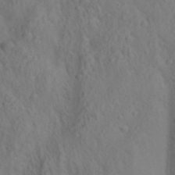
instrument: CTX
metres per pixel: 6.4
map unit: lAa
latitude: 22.3467
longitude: -138.1767
